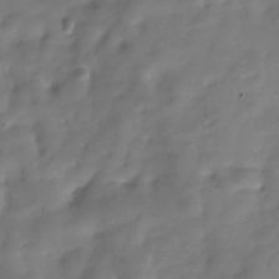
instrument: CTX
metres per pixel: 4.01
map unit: Hve
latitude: -30.7841
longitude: 94.2361
